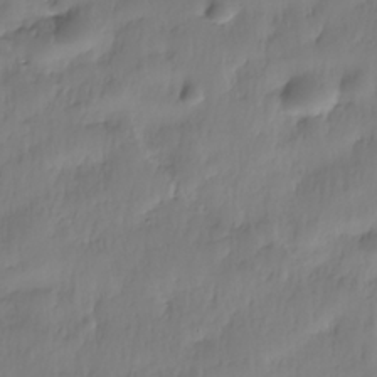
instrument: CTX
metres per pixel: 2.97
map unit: Nhe
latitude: -36.9163
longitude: -179.1592
